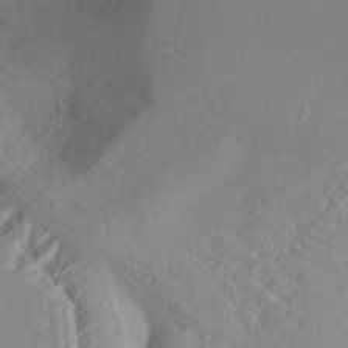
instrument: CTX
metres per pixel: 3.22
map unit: ANa
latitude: 40.1010
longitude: 28.3873
